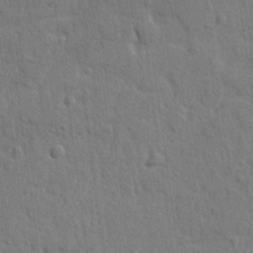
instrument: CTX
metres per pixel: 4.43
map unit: lAvf
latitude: -8.9353
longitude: -120.6869
